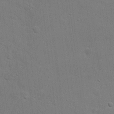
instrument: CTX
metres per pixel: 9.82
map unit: eHh
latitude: 21.0648
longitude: -62.3845
